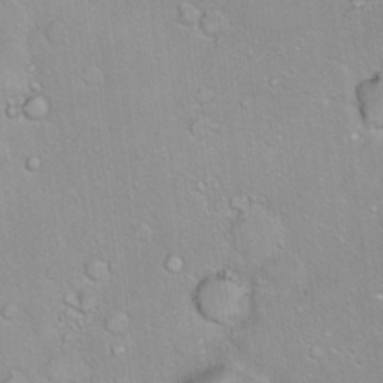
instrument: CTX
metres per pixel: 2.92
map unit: Hto
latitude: 17.2537
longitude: -36.8947
